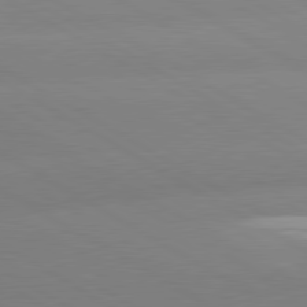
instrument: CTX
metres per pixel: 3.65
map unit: lApd
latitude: 80.3845
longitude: -152.9703
